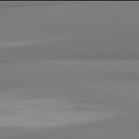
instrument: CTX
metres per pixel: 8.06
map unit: lApd
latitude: 81.9906
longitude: 172.0850
